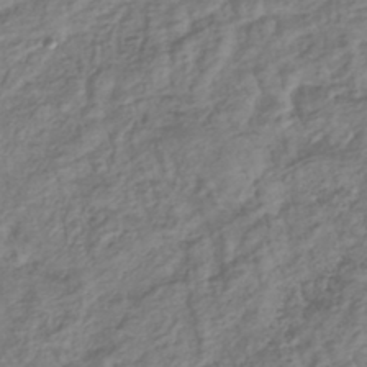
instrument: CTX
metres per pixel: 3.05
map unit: lHb
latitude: -39.1809
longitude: 71.5399
